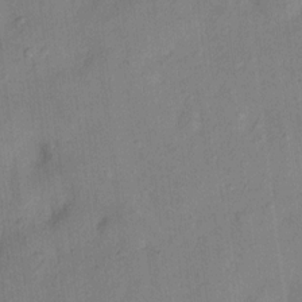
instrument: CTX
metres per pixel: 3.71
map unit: Nhu
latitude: 11.8395
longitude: -29.0269
